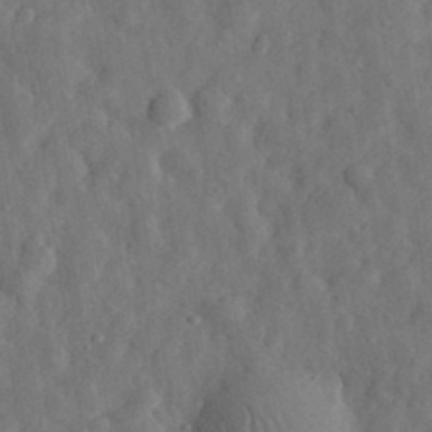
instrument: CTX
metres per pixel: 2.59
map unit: eHh
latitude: 31.3104
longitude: -74.3089
